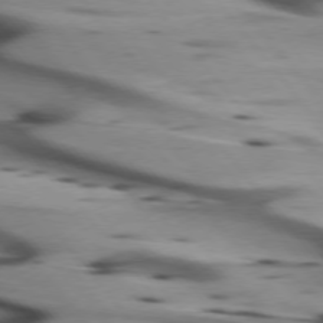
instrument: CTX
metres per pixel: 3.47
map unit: lApd
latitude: 75.2915
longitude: -65.8394
